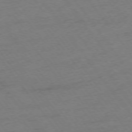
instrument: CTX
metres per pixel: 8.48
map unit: Ap
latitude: -75.3888
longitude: -73.3104
